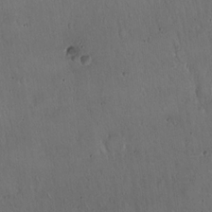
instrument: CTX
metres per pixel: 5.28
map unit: Hto
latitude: 17.2159
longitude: -59.3860
